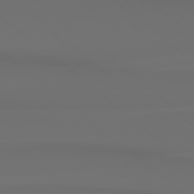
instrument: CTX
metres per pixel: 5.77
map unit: Hpe
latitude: 78.3468
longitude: -133.5938
